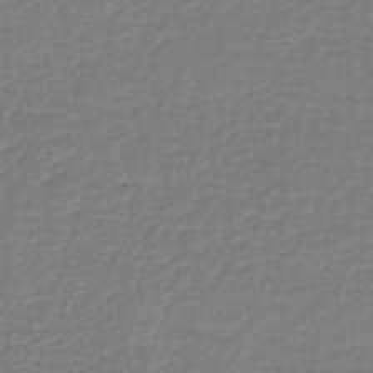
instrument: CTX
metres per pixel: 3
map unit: lHb
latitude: -42.0472
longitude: 70.5574
